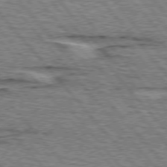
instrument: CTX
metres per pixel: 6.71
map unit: lApd
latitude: 75.6127
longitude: -77.0458
